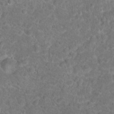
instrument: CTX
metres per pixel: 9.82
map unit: Hto
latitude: 18.1200
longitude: -41.0080
